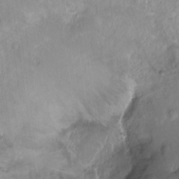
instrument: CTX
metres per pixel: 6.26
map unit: Ht
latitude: -15.6722
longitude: -41.7071
